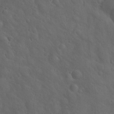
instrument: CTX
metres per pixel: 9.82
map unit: Hto
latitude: 18.1389
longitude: -53.3860
